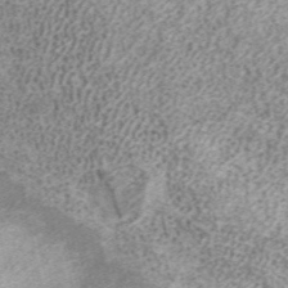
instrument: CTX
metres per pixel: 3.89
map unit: ANa
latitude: 37.2159
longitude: 15.7100
